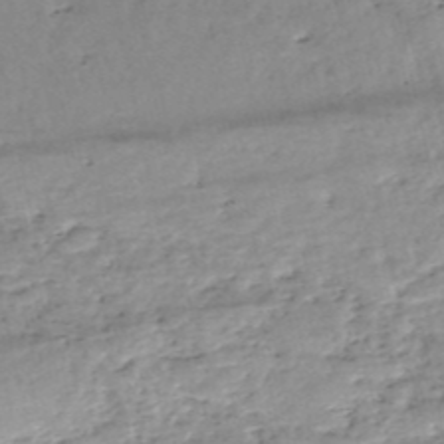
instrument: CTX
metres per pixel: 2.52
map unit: eHh
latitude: -52.5573
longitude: -24.1011
